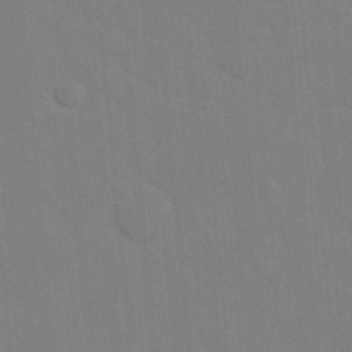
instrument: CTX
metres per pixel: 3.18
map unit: eHh
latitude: 20.0255
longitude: -63.9528
